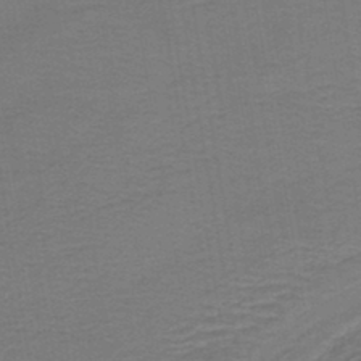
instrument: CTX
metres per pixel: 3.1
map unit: lHb
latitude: -42.8596
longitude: 53.3320
